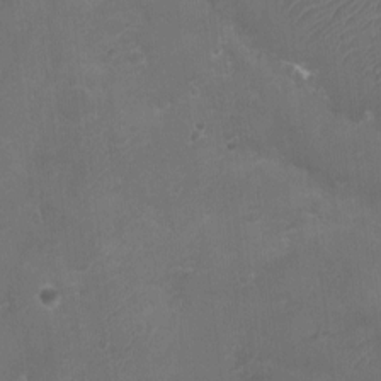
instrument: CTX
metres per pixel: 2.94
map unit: Ht
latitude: -2.4817
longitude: -20.3656
